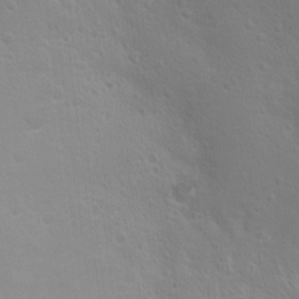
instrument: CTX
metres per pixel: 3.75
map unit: Ht
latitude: 5.3104
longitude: -28.7246
